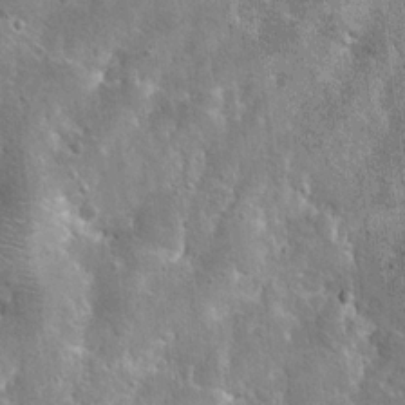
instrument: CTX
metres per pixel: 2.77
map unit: Hto
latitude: 11.8961
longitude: -36.3845
